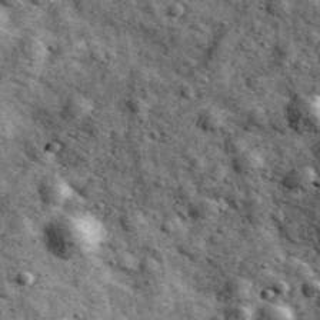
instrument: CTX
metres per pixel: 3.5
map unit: Ave
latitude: 40.3278
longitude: -107.2159
